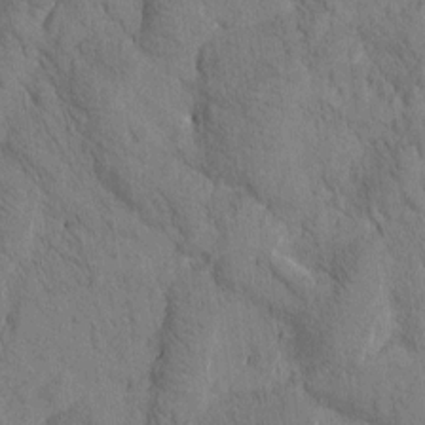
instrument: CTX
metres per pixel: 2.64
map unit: Htu
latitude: -0.6897
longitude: 174.6140
